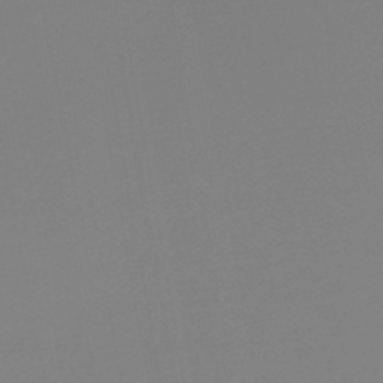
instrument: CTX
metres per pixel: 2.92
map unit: lHb
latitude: -45.1620
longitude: 62.6329
